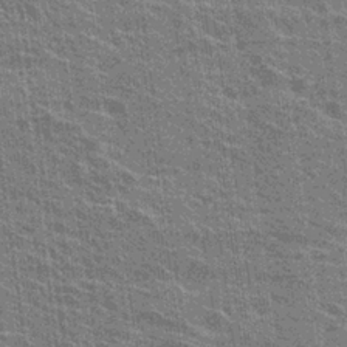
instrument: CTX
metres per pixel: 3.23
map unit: Hto
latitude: 23.1781
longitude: -40.6868
